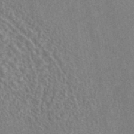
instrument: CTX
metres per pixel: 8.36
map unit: eAb
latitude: 42.9514
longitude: 106.6519
